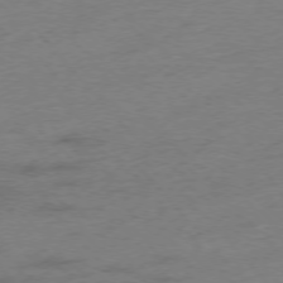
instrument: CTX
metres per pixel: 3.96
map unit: Hpe
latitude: -76.3684
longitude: -11.7828
